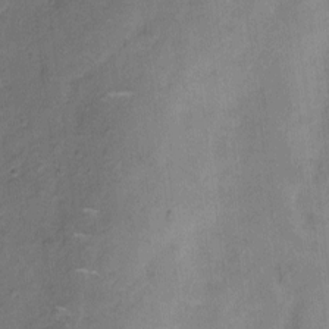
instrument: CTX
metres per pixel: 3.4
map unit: Hto
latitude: 4.7435
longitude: -61.1025
